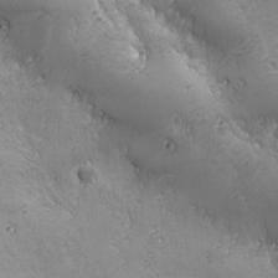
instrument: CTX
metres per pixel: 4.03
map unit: Ave
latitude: -7.3509
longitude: -121.3671
